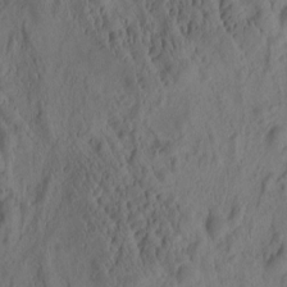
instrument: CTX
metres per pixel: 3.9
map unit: eHh
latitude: -0.6141
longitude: 15.3510
